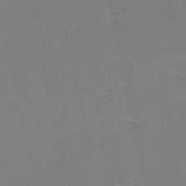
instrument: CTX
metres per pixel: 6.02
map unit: HNb
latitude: -48.8030
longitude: -47.1404
